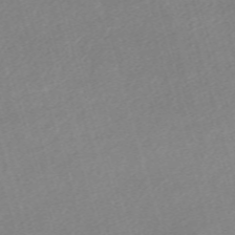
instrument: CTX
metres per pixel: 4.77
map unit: eHh
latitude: -61.2754
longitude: 53.5399
